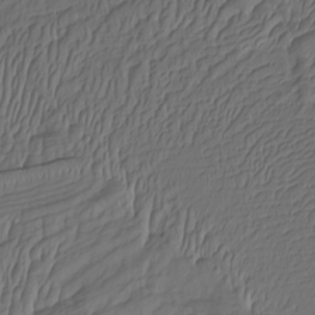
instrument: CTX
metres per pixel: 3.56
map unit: Htu
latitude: -7.5588
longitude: -67.1781
